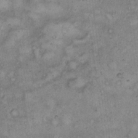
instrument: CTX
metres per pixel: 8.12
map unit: eHh
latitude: 14.4979
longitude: -64.3467
